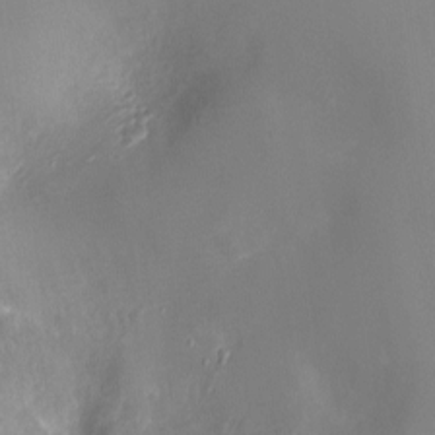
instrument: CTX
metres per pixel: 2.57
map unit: Ht
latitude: -8.4062
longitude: -27.8395
